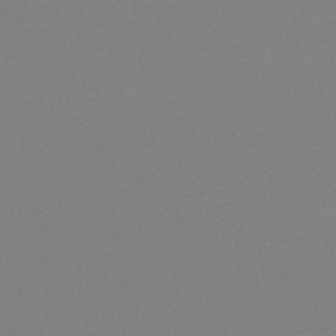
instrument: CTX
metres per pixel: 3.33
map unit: lHb
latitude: -40.7652
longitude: 52.4629
